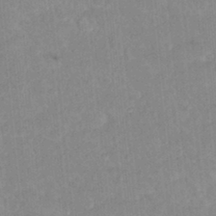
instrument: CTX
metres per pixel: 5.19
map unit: Hto
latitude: 16.1011
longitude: -34.9135
